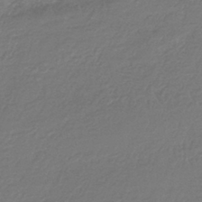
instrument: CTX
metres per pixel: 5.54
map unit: lHb
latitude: -41.7100
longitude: 65.9367
